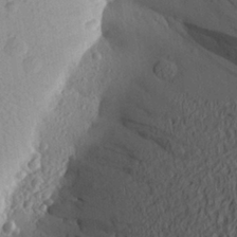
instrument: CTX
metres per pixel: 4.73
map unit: Aa
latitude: 25.6693
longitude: -144.9136
